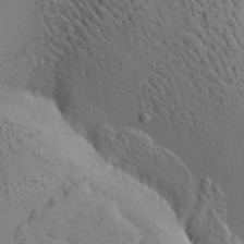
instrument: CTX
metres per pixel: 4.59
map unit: lAa
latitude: 19.8772
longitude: -140.4223
